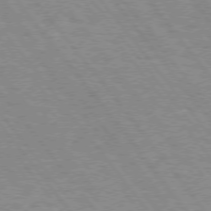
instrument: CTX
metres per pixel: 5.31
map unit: Hpe
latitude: 73.3482
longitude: -141.7638
